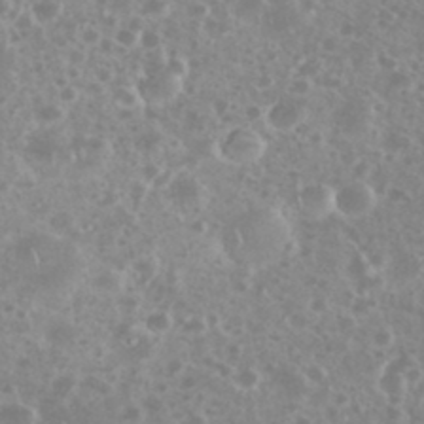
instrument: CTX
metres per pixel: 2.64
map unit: eHh
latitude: 35.1403
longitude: -61.6883
